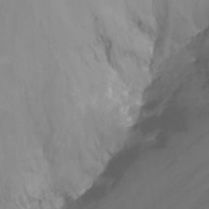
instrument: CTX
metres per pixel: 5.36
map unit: Nhu
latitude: -15.4644
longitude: -53.9339
